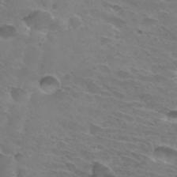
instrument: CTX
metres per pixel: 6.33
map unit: Hto
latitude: 32.6868
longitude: -43.9339
